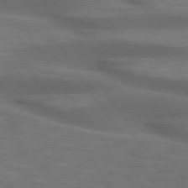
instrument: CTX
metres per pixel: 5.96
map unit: lApd
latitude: 74.0255
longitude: -52.5357
